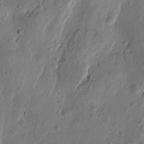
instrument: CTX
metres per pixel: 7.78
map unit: Htu
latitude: -3.3887
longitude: -177.4804
